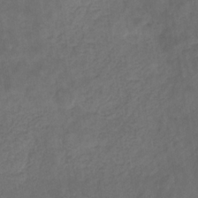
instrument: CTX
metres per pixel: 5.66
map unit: eHb
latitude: -32.3307
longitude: 72.3873
